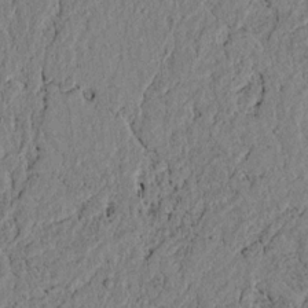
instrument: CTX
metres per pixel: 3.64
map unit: lAvf
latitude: 6.7813
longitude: 163.7855
